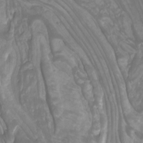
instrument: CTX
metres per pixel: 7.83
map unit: Nhu
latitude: -10.1039
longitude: -75.3482
